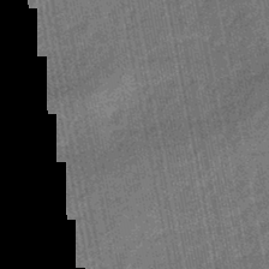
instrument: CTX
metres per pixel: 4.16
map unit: eHb
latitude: -43.7288
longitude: 87.0864
